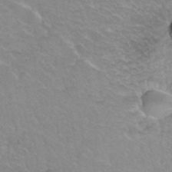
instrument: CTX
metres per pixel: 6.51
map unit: Hto
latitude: 34.8758
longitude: -45.6883
